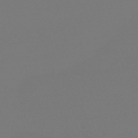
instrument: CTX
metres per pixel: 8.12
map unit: eHb
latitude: -50.5952
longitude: 68.6518
